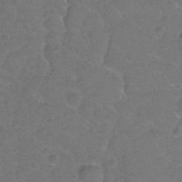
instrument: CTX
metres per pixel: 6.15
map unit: Hto
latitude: -2.7841
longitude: -34.7246
